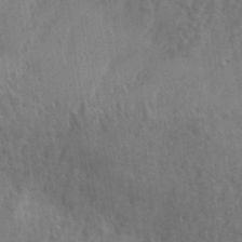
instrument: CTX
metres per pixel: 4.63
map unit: eHh
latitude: 34.5545
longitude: -133.5749
